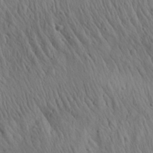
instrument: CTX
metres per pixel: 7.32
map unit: Aa
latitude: 26.7246
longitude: -141.4804
